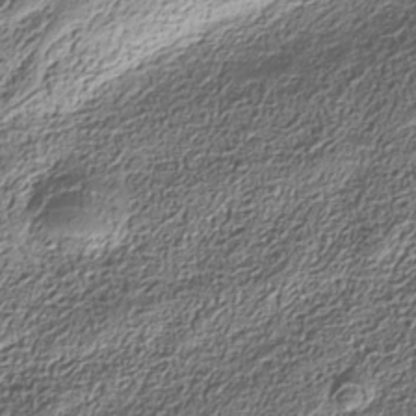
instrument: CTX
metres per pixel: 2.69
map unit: Nhe
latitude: -36.6140
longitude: -178.2901
